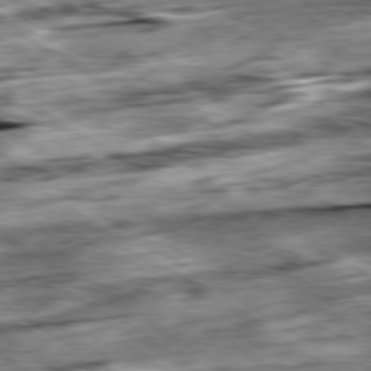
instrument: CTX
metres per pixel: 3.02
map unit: Hpe
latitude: -79.4265
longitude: -21.2915
